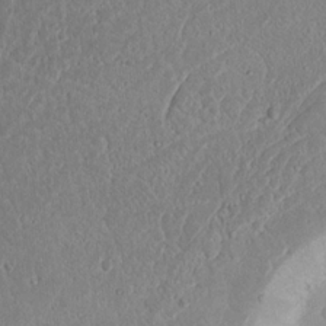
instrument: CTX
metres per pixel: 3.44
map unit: Nhu
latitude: 16.7246
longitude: -74.2145
